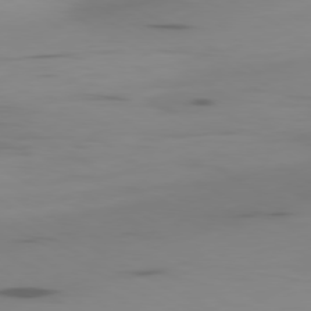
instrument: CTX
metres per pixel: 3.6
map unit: Ap
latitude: -80.2362
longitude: -62.8191
